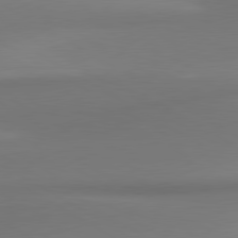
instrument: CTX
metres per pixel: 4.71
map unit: lApd
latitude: 80.2333
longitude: 174.4440
